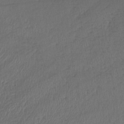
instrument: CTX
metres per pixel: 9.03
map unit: lHb
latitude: -38.8786
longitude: 68.7085
